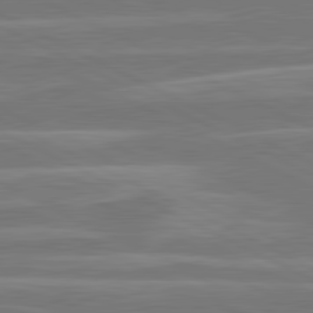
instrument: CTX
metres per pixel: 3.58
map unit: lApd
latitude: 81.2726
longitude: -129.5560
